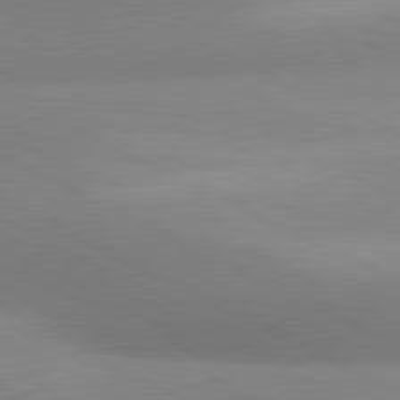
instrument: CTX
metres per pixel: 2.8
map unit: lApd
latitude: 80.7624
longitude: 126.1983
